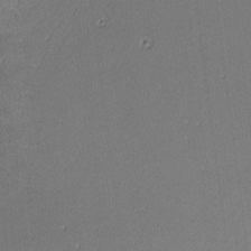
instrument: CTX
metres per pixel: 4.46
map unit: lHvf
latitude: -10.8597
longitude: -103.9528
